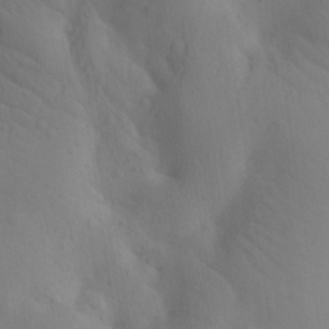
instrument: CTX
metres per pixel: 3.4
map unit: Ave
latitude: 23.0647
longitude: -137.1026
